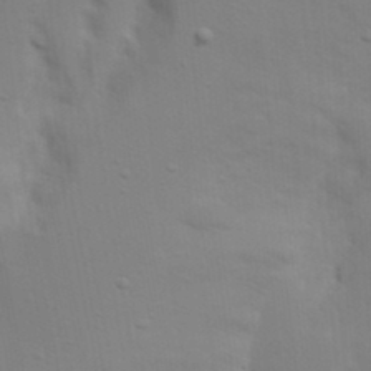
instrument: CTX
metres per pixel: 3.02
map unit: Nhu
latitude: 19.8016
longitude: -73.0837
